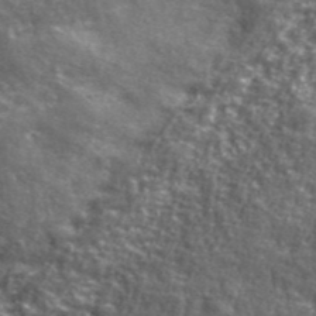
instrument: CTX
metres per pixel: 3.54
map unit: ANa
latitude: 43.0647
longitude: -87.2537
